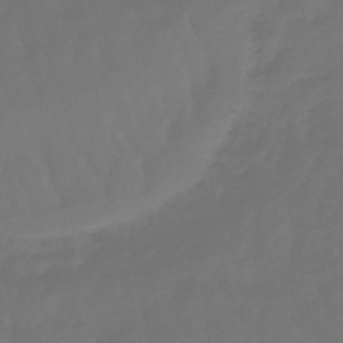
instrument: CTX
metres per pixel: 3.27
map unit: lHb
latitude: -47.4076
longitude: 79.1809
